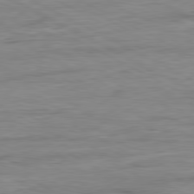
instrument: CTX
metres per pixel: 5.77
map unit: Ap
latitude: -81.4833
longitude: -88.0444
